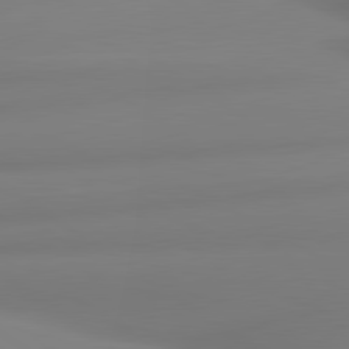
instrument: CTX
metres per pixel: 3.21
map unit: lApd
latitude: 80.5924
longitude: -164.8947
